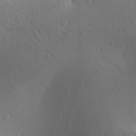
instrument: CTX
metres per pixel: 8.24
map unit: Aa
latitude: 29.8961
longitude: -146.3468
